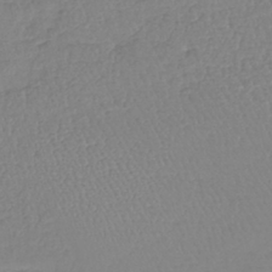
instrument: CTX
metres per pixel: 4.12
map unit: lHb
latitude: -40.7085
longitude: 61.3888
